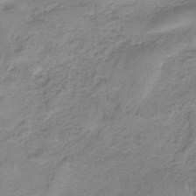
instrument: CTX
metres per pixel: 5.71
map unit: HNb
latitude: -34.2928
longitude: 58.5573
